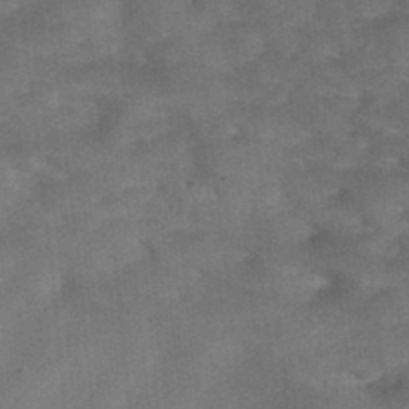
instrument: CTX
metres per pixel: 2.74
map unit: Hto
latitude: 35.0458
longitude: -53.1214
